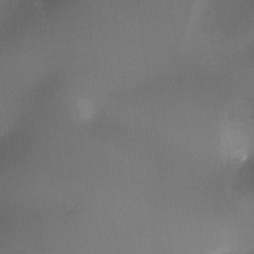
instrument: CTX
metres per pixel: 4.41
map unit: Ave
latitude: -10.3495
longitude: -122.5546
